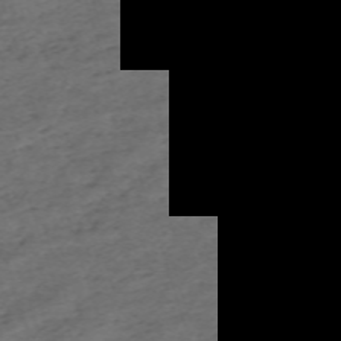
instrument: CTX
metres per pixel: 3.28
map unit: eHh
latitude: -62.7085
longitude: 54.1039
